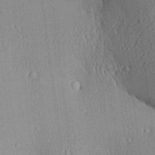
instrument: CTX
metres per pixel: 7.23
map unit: Aa
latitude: 26.9325
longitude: -134.7435
